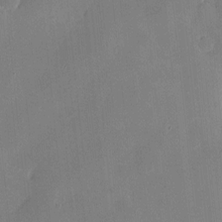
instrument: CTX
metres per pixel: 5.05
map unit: Hve
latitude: -10.7652
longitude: 175.5966
